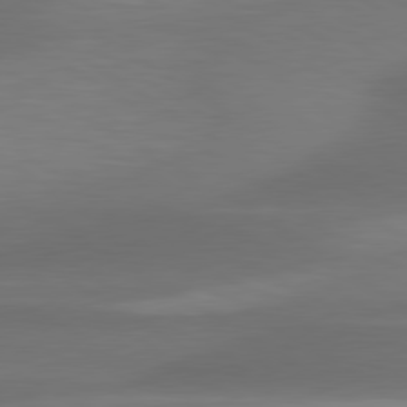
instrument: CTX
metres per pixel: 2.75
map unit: lApd
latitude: 79.7450
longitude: -87.4615
